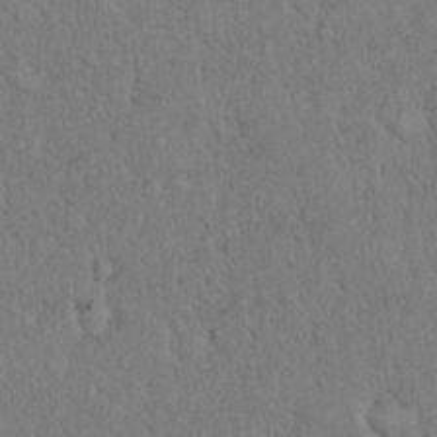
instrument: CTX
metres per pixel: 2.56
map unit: eHh
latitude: 18.4412
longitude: -62.2523
